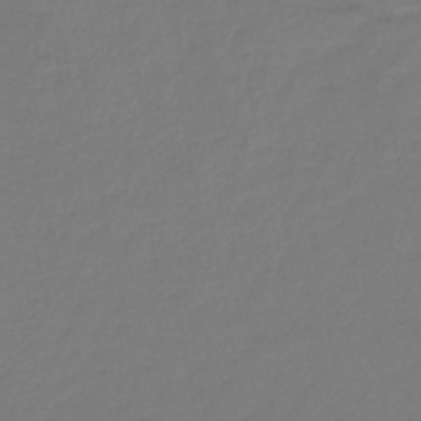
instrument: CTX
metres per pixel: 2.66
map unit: lHb
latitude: -43.0486
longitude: 78.1039
